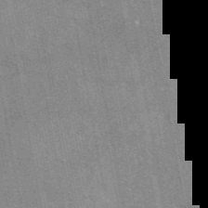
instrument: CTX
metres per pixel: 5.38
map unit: eAb
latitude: 47.1781
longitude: 122.4062
